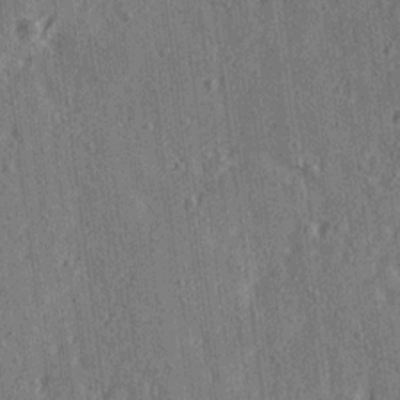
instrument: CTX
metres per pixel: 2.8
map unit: Ave
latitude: 15.4049
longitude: -105.5183
